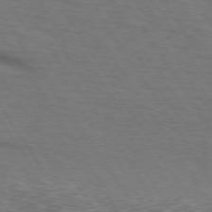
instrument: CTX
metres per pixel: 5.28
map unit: lApd
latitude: 73.7828
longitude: -76.1011
